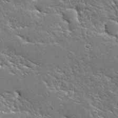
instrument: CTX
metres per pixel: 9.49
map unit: Ave
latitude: 20.1011
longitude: -137.1215
